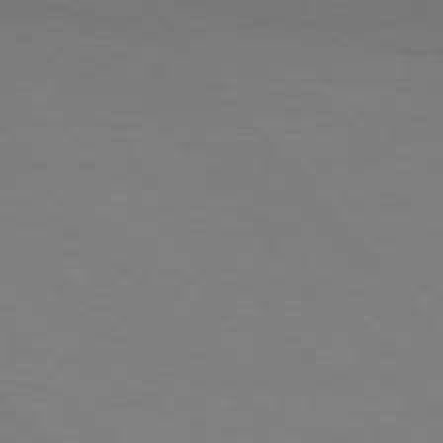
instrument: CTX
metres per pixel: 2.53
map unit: Hpe
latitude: 75.9717
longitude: -134.5168
